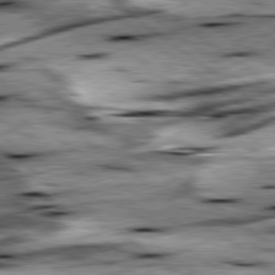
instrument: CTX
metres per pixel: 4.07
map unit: lApd
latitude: 79.4805
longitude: -48.0633
